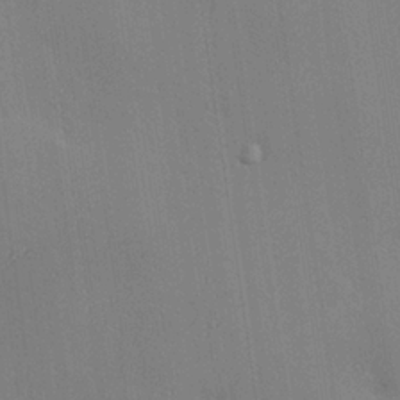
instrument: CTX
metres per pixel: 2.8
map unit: Hve
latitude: 26.2712
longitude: -90.7624
